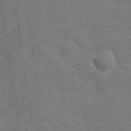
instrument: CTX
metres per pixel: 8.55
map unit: lHvf
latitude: 25.2725
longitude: 141.8611
